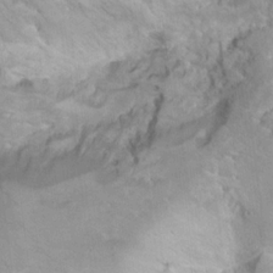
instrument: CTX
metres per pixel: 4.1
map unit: Hto
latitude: 17.4615
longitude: -38.7624
